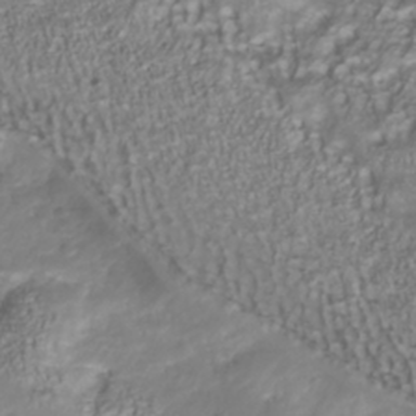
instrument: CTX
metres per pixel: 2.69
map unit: Nhu
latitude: -40.8786
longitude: -85.7261
